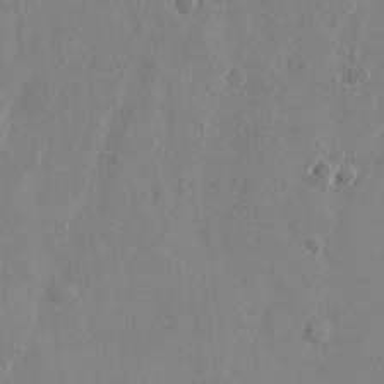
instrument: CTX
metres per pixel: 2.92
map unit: Htu
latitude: -1.7478
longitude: -177.0458
